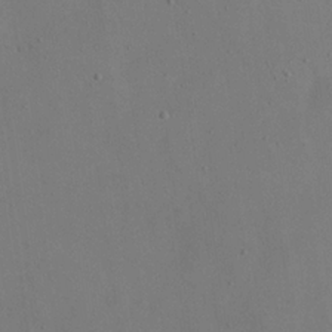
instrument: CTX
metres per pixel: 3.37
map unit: eHh
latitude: 19.4048
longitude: -68.6302
